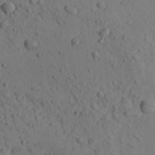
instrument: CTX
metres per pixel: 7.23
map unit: Aa
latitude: 22.5735
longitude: -139.7072
